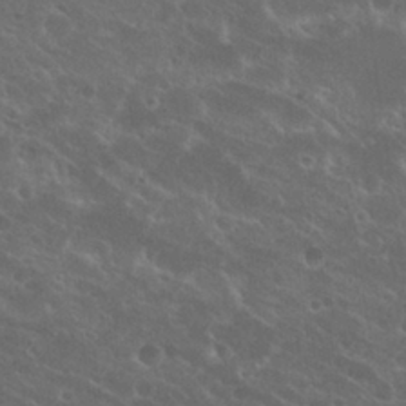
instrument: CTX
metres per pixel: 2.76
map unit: Nhu
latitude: 27.0459
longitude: -51.2159
